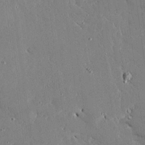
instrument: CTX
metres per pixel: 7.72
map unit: Ave
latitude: 16.4979
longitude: -139.2537
